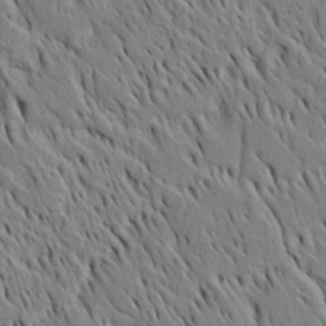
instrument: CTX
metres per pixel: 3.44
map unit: Htu
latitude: -4.3117
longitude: 151.8044
